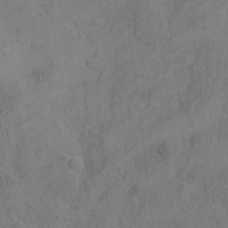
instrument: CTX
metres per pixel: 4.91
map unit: Hto
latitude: 4.6868
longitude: -60.9324
